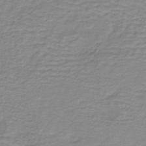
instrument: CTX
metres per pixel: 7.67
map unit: lHb
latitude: -40.0850
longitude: 61.8233
